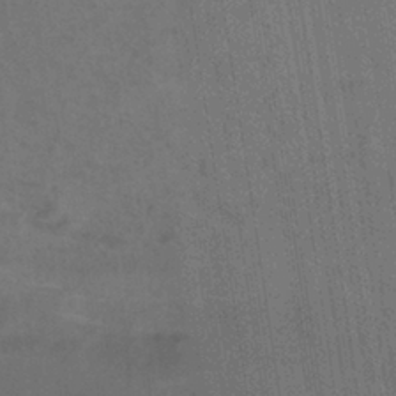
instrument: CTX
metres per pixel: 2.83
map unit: ANa
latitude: -38.3118
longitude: 96.0283
